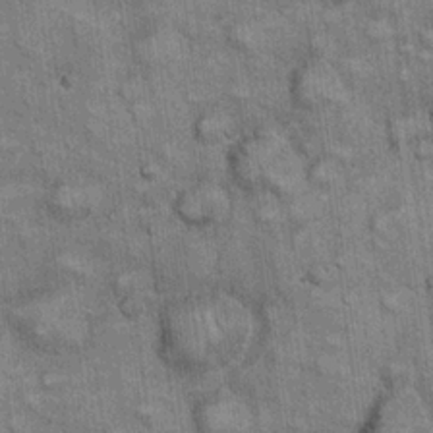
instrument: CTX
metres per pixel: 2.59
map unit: eHh
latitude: 22.6679
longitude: -60.7246
